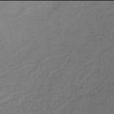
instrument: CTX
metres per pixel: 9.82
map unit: eHb
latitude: -46.0094
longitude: 80.7274
